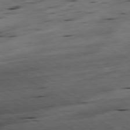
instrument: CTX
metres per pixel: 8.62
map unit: Ap
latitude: -79.2376
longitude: -68.4601
